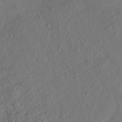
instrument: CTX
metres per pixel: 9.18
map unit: HNhu
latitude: -39.4266
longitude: 107.6533
